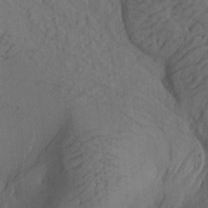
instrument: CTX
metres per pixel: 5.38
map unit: lAa
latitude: 19.0080
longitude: -139.1592
